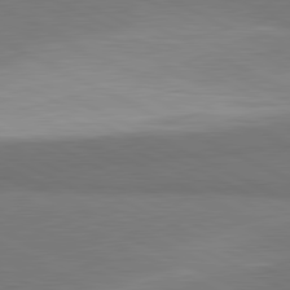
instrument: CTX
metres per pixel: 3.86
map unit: lApd
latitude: 81.3104
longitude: 157.7477
